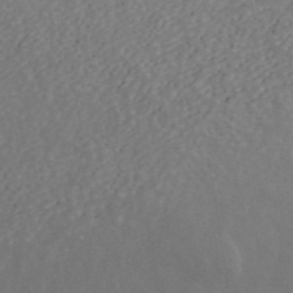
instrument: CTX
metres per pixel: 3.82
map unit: ANa
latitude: 45.2348
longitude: 28.4818
